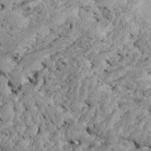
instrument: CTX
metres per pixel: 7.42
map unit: Htu
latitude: -6.4818
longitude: 154.1606
